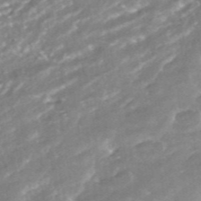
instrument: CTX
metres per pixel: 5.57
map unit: ANa
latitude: -41.4454
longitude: 103.7478
